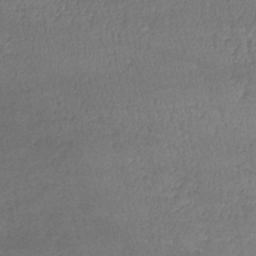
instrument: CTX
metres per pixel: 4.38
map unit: lHb
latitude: -39.8611
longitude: 70.0283
